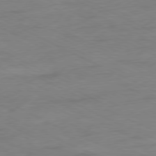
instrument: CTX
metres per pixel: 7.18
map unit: Ap
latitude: -77.9745
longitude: -73.8584
